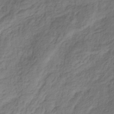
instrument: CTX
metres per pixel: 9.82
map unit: HNhu
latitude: -29.1242
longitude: 66.5196
